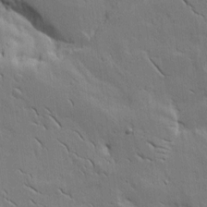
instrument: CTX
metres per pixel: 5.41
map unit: lAvf
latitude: 15.9906
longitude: -125.2159
